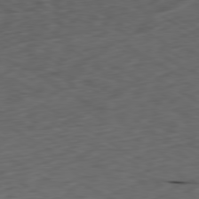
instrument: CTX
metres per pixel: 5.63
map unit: Ap
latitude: -80.4818
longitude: -71.8583
